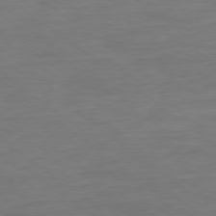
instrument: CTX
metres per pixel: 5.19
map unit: Ap
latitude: -78.9919
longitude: -89.2159
